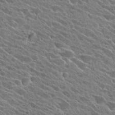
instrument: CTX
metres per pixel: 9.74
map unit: Hto
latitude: 25.5560
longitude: -41.1025
